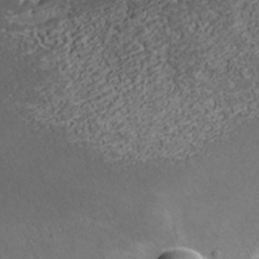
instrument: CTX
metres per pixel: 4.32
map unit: ANa
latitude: 37.1970
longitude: 19.5966
